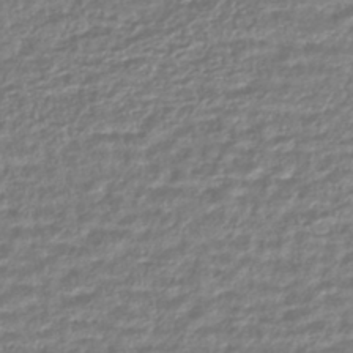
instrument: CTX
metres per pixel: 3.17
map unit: lHb
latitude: -41.6722
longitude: 71.8045
